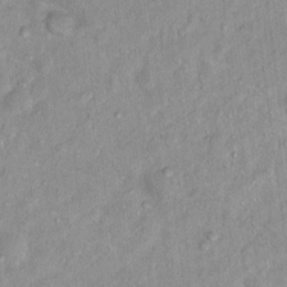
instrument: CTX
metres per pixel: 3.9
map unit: Hto
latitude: 14.5168
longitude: -37.8017
